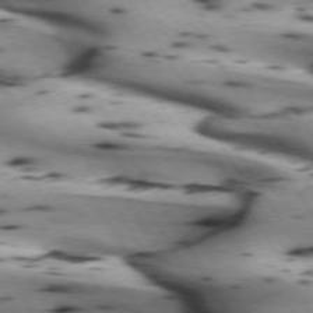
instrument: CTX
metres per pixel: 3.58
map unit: lApd
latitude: 72.4412
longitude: -52.4790
